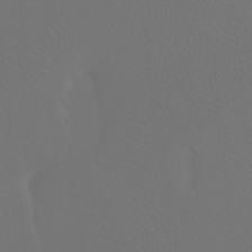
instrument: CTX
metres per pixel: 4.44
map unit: Htu
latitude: -7.6155
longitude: -33.3482
